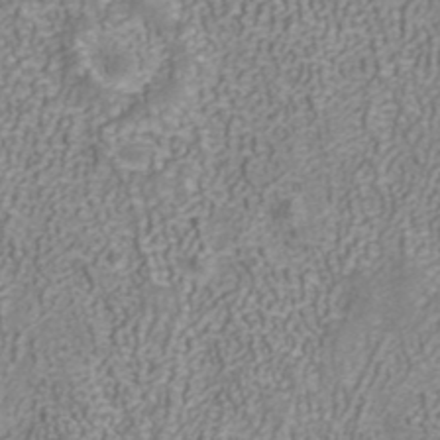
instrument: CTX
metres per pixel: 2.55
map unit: ANa
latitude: 40.4601
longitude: 21.3887
